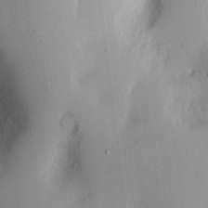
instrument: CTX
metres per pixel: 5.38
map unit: Nve
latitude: -7.4643
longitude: 175.5777
